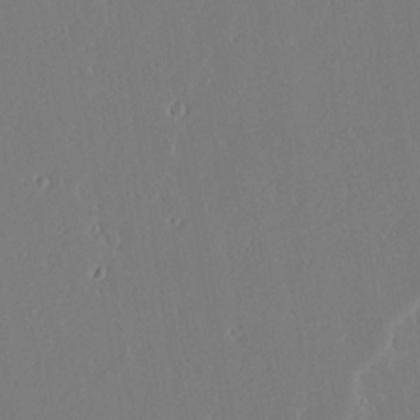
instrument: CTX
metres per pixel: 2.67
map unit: lAvf
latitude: 17.1970
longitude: -126.3090
